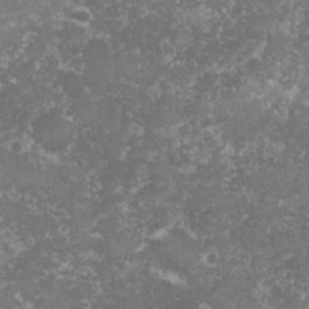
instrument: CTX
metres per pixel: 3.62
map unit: lHvf
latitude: -16.2740
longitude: -99.6693
